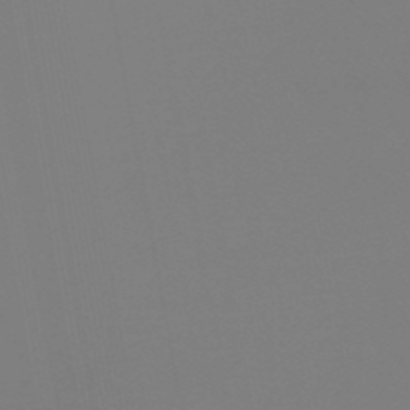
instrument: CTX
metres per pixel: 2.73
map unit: eHb
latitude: -50.1228
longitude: 74.7841
